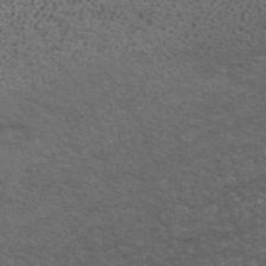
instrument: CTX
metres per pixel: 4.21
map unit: ANa
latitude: 42.0633
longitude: 25.8233
